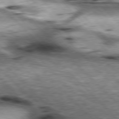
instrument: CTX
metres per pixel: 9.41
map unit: lApd
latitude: 77.1214
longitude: -50.4412
